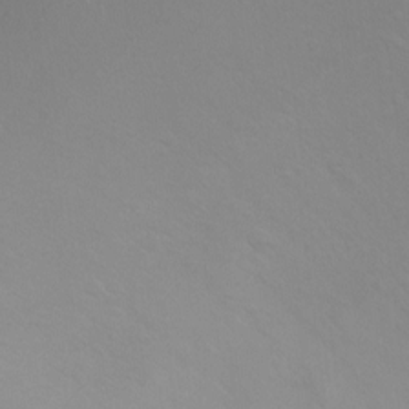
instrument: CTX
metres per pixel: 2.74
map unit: Ht
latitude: -2.9730
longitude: -27.5938
